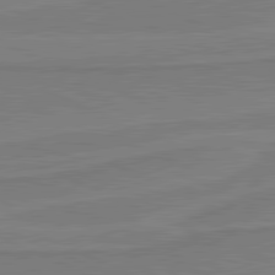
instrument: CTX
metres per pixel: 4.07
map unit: lApd
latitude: 81.3671
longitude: 168.8786
